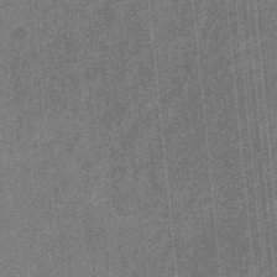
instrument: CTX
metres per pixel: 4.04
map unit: eHb
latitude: -30.8975
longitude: 73.5399
